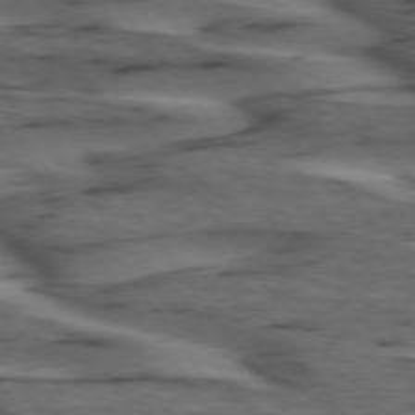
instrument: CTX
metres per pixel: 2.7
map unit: lApd
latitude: 74.8191
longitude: -71.1403
